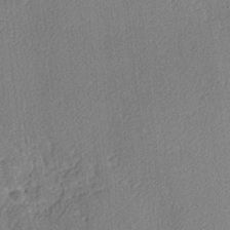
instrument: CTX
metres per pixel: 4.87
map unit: lAvf
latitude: -4.9541
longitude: -108.3089
